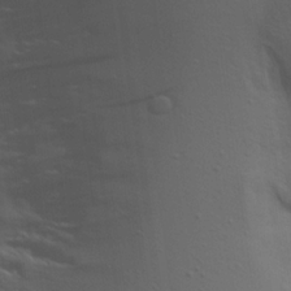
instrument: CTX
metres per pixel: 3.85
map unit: Aa
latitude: 19.5938
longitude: -143.0648
